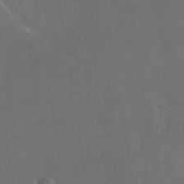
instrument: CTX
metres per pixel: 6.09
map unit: HNhu
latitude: -42.9919
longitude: 94.6140
